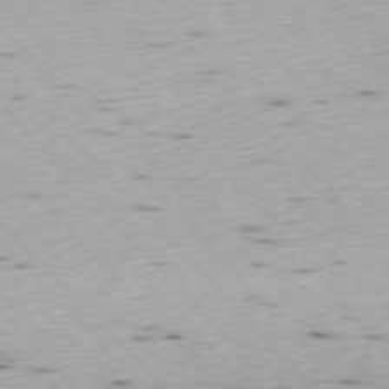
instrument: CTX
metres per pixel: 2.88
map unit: Ap
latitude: -76.6707
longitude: -60.2900
